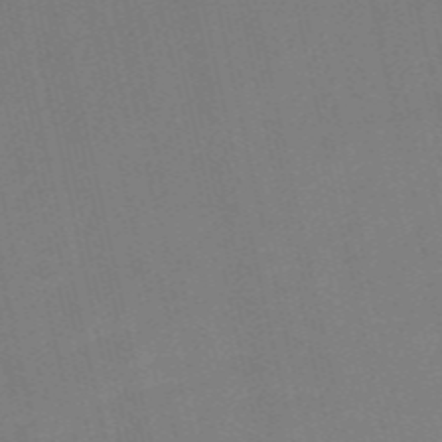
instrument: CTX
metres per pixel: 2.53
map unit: Nve
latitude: -57.6911
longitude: 50.8408
